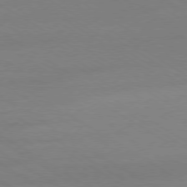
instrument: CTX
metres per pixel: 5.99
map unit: Ap
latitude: -79.4832
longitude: -93.7449
